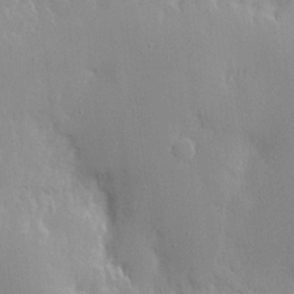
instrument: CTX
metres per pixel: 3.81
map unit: Nhe
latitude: -1.7289
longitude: -59.4615
